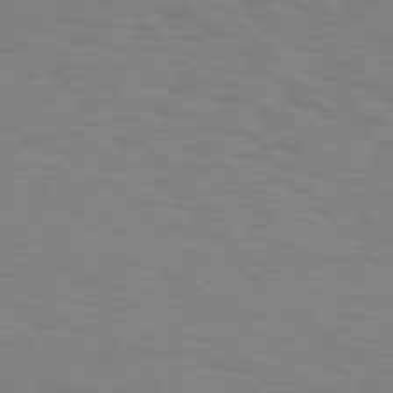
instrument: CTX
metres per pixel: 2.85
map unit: Hpe
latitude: 76.4223
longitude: -160.1767
